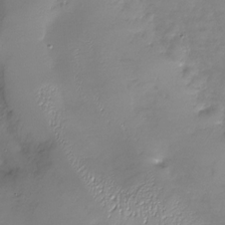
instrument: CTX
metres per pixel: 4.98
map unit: Nhu
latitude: -28.1417
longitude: -59.0270
